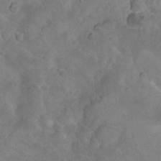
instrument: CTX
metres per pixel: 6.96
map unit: Nhu
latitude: 9.6127
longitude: -23.3859
